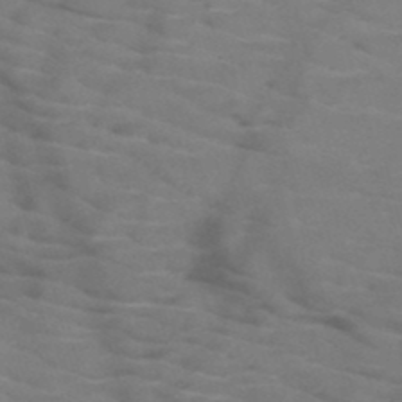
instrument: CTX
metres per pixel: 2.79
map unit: HNb
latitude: -50.4818
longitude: -46.7247
